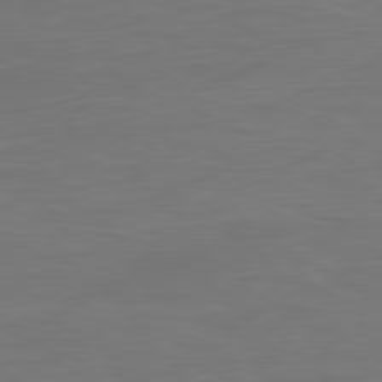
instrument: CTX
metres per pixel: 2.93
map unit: Ap
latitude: -81.3888
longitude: -85.3482
